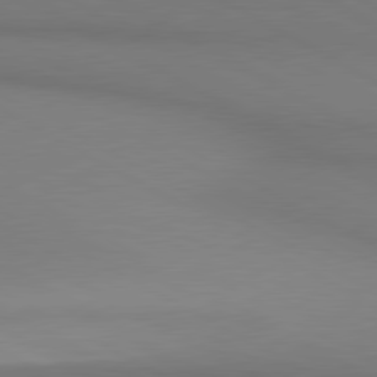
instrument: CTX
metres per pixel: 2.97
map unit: lApd
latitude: 80.5924
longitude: 146.2550
